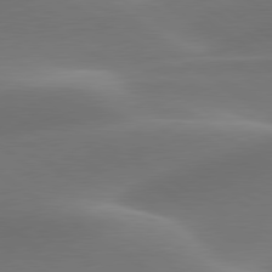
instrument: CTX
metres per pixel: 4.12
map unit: lApd
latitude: 79.8017
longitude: -91.9150
